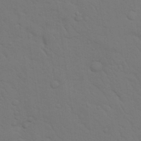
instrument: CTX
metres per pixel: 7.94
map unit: Nhu
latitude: 23.0458
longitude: -73.4427
